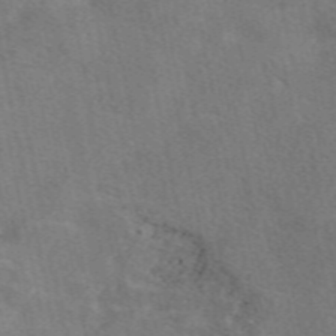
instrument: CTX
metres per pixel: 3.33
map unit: eAb
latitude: 49.7261
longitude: 120.9352
